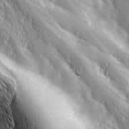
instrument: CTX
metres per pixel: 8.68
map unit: Hve
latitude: 32.7246
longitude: 149.6155
